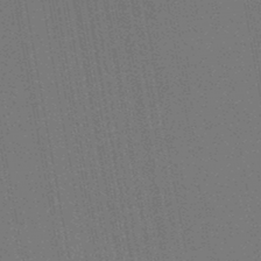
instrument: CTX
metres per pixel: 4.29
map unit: lHb
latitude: -45.3699
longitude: 74.5763
